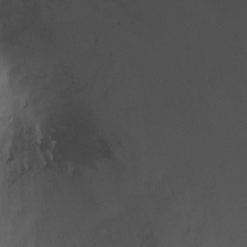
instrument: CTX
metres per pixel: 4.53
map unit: Ht
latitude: -2.3684
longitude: -32.5735
